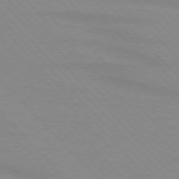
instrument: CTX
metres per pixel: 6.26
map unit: lApd
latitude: 76.1577
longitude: -85.2915
